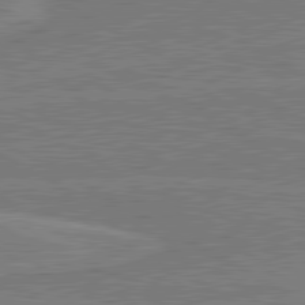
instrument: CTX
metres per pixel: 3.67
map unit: lApd
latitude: 80.9703
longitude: 168.9919
